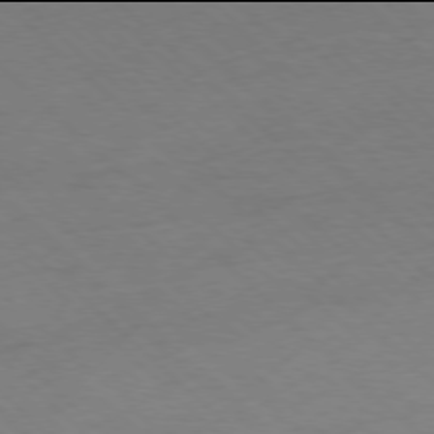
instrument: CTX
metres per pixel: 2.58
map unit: Ap
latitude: -78.0094
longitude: -99.1781
